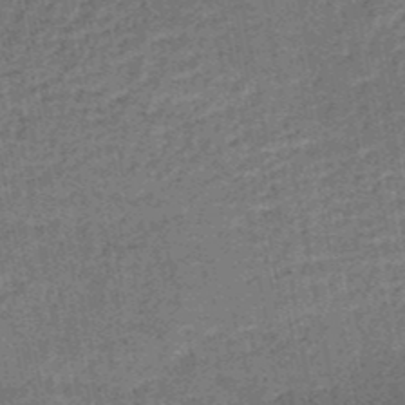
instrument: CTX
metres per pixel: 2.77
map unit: HNb
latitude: -50.9353
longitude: -49.7828
